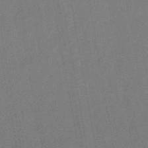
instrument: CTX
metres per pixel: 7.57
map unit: lHb
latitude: -49.4266
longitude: 73.2754
